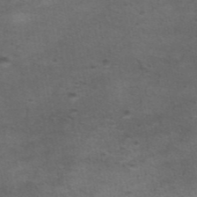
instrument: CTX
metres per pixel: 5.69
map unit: eAb
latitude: 44.3656
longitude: 104.1039
